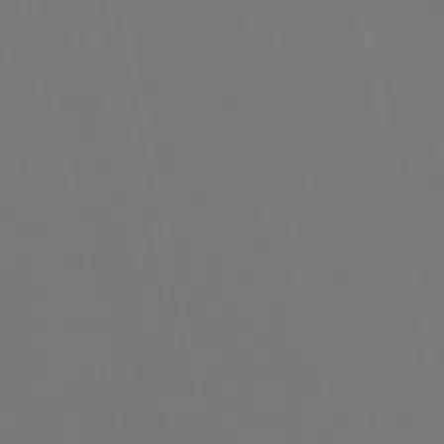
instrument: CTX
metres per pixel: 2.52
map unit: eHb
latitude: -51.3887
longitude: 77.0109
